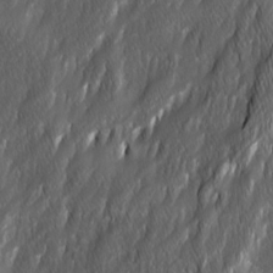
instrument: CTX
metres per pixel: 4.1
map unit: Ave
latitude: 15.9151
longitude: -135.3670
